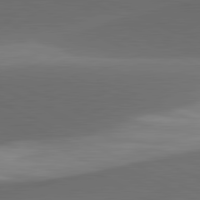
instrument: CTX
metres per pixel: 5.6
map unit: lApd
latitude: 81.5938
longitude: 132.0472
